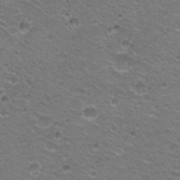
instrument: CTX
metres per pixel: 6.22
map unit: Hto
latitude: 21.2348
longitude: -32.6490
